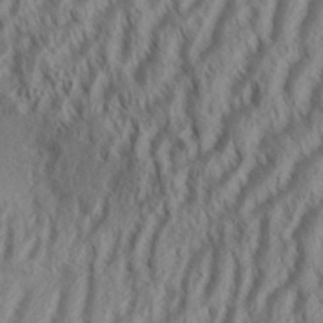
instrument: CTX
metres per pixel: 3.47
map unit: Aa
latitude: 33.9528
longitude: -137.6505
